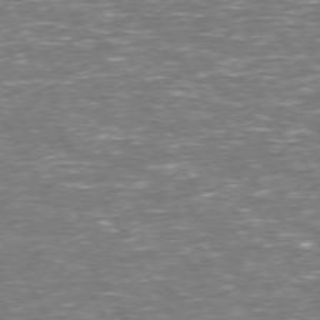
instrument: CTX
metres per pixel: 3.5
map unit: Hpe
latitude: 72.9325
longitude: -123.2348
